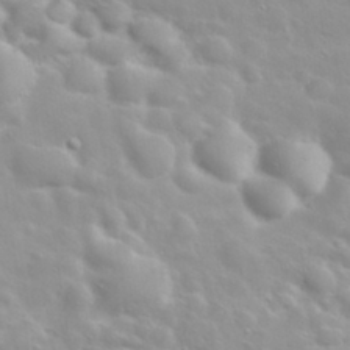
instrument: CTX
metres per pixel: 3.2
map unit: eHh
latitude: 31.9717
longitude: -61.4993
